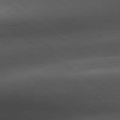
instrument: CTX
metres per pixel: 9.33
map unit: Hpe
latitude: -79.2565
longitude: 9.5399
